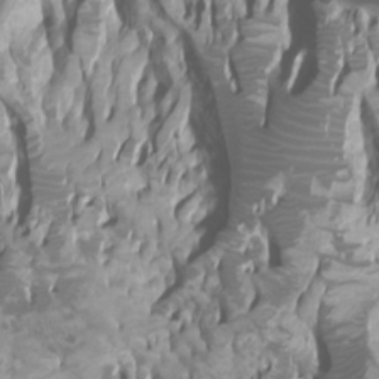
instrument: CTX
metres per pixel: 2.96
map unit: Ht
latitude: -1.0487
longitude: -18.7057
